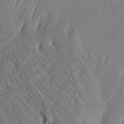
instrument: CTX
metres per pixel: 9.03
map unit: Htu
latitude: -6.6707
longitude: -69.8961
